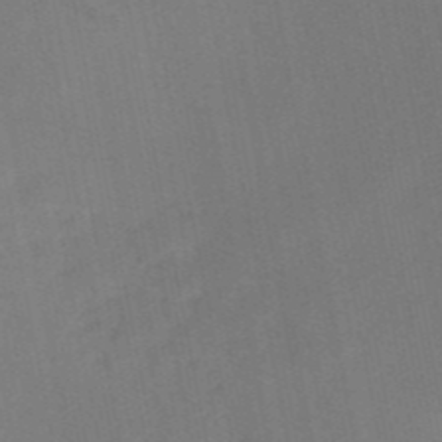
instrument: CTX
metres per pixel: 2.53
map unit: HNb
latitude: -52.1794
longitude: -50.0633
